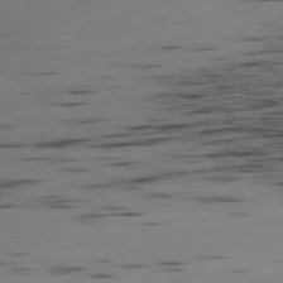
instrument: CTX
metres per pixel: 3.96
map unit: Ap
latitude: -79.3320
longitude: -62.9325
